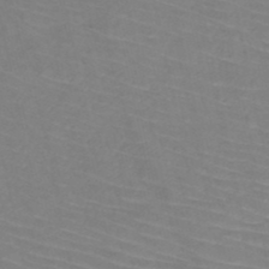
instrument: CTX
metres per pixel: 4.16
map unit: HNb
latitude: -50.0661
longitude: -51.5560
